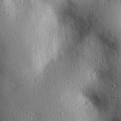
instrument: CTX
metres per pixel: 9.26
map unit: eHh
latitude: 25.6127
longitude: -76.8947
